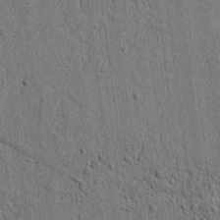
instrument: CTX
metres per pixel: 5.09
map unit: lAvf
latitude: 6.6113
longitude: 167.0486
